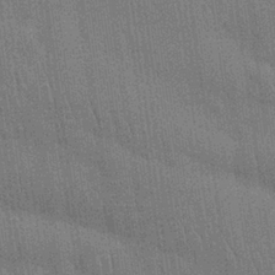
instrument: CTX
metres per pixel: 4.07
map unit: Nhu
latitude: 27.5560
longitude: -68.1956
